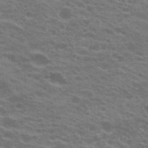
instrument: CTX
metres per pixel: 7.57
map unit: Hto
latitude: 21.5938
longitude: -37.1970
